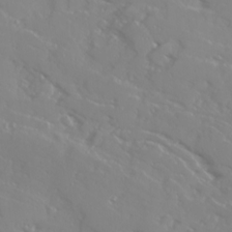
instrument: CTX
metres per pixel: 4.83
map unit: Ave
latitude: 17.6127
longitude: -129.4237
